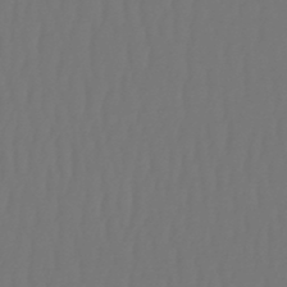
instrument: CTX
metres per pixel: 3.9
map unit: lHb
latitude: -47.6722
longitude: 61.8422
